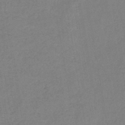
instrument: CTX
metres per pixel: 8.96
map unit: eHb
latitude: -41.0297
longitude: 79.6533
